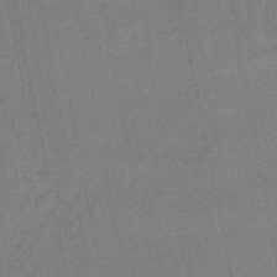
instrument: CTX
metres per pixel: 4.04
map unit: lHb
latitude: -49.3321
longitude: 79.1620
